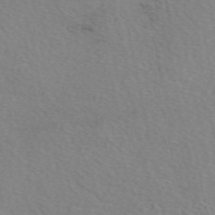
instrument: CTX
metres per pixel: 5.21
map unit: eAb
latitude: 50.3467
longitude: 106.6897
